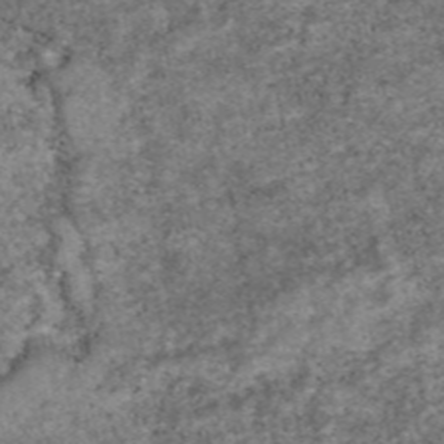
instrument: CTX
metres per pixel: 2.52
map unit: eAb
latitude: 47.1215
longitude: 118.2551
